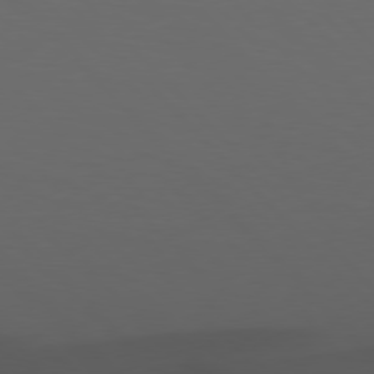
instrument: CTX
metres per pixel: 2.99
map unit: Hpe
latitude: 77.1781
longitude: -167.1592
